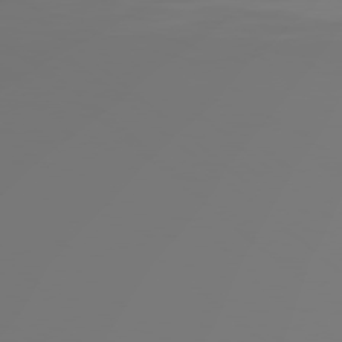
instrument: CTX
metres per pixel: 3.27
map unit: Hpe
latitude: 78.0633
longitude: -142.3845
